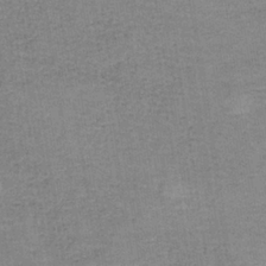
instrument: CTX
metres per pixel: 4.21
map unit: eAb
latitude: -36.0094
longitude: 52.1039
